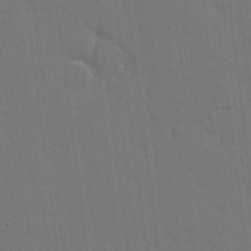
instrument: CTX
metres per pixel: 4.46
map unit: eHh
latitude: 6.7435
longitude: -67.6316
